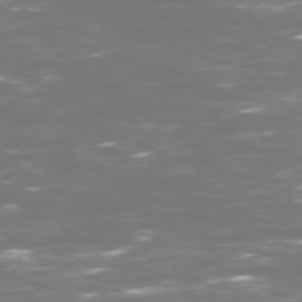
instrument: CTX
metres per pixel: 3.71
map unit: Hpe
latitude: 72.6869
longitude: -125.9717
